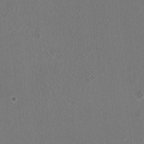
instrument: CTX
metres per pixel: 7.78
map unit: HNhu
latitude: -2.8974
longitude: -1.3859
